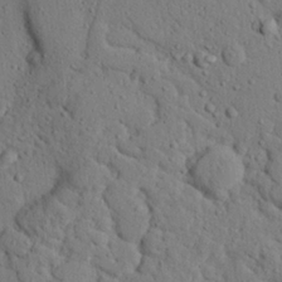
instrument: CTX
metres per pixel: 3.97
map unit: eHh
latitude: 24.9702
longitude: -80.4034
